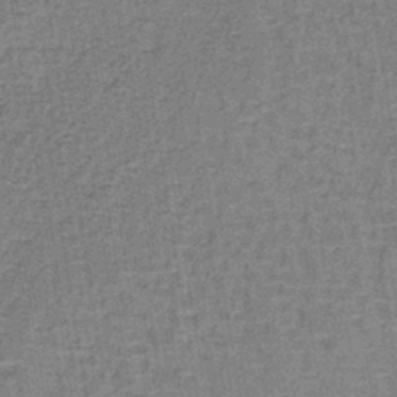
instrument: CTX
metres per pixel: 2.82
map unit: lHb
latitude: -41.5021
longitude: 57.3887
